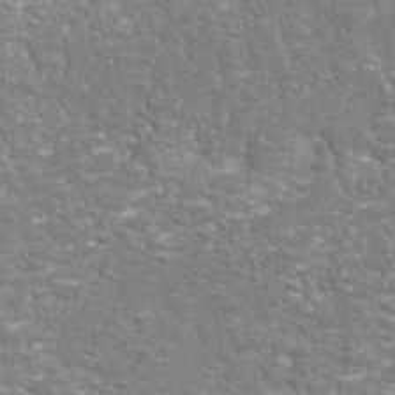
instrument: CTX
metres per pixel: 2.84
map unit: Nhu
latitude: -40.8786
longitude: -84.9514
